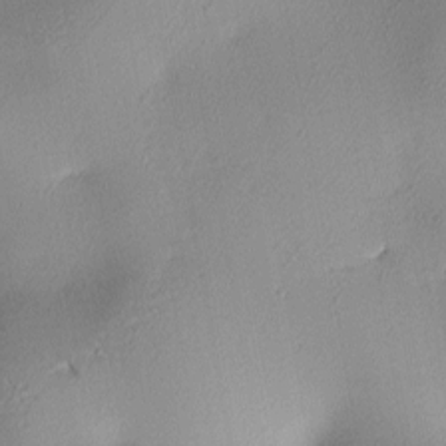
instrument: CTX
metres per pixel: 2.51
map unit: lAa
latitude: 2.6868
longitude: -116.4034
